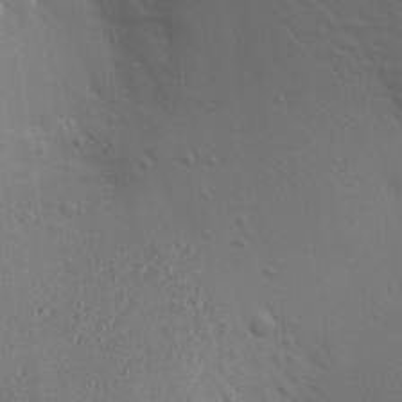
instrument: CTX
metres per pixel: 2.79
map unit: Aa
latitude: 19.4993
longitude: -143.0836
